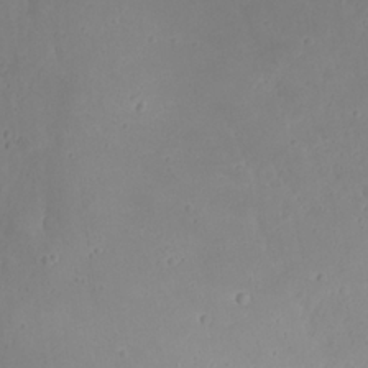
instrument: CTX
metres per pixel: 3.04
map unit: Nhu
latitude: 22.9136
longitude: -65.9150
